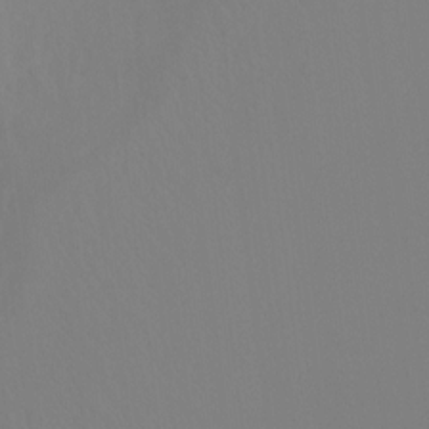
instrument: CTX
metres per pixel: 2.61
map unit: Ht
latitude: -13.2187
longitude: -50.3845
